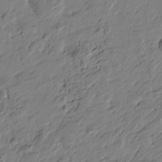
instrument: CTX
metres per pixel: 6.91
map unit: Htu
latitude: -3.8422
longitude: -178.4979
